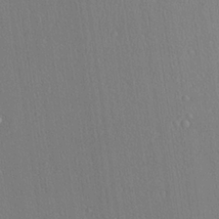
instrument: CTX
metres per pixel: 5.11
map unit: Ave
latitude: 23.7827
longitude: -136.1389
